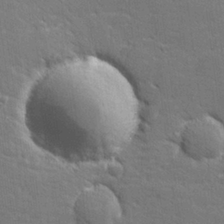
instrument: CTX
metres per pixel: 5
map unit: lHvf
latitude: 26.1767
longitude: 142.3495
